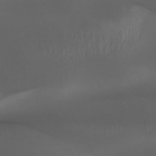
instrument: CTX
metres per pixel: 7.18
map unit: Htu
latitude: -13.1242
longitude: -71.1403
